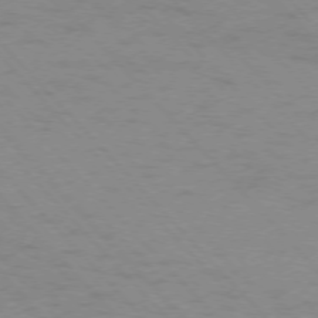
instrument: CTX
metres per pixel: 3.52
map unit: Ap
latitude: -76.5952
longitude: -61.0647
